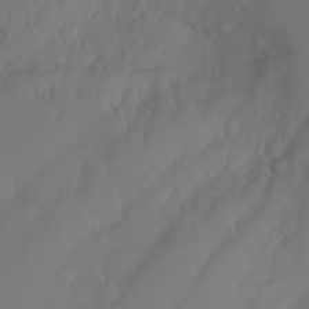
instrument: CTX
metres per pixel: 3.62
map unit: Nhu
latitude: -6.6896
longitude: -89.0270
